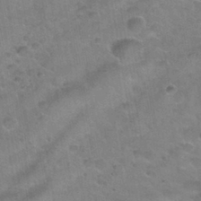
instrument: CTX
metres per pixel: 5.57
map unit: Nhu
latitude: 30.7436
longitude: -52.5735
